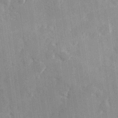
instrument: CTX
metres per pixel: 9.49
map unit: Hve
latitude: 26.2523
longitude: 147.6344
